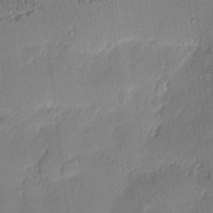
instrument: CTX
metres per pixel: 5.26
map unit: Nhu
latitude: 3.3292
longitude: -75.4804
